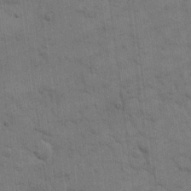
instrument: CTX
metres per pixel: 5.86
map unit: eHh
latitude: 12.9703
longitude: -65.5560
